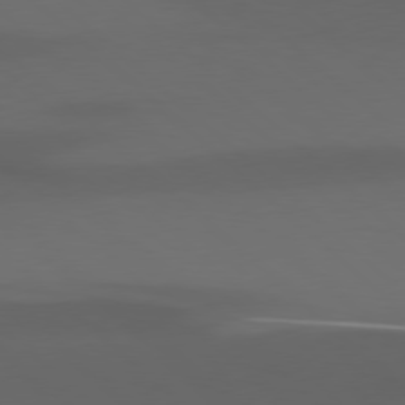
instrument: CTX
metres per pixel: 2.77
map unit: Hpe
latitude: 77.9528
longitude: -165.3293
